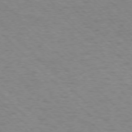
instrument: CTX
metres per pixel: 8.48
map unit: Ap
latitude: -75.6533
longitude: -79.9906
